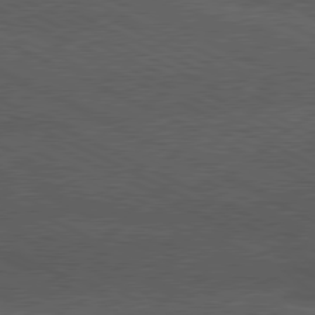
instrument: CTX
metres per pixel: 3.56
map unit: lApd
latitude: 79.7828
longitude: -128.8191
